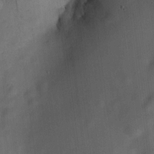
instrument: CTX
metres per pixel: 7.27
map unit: HNhu
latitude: 10.3467
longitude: 9.4454
